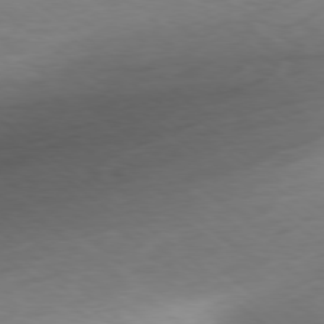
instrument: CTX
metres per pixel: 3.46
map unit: Ap
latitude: -78.9163
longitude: -78.2712
